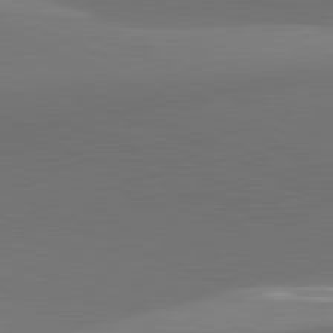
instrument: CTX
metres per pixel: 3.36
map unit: lApd
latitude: 81.8016
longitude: 130.9541
